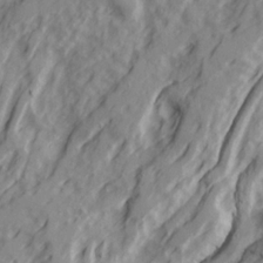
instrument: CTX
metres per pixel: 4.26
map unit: Ave
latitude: 22.4979
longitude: -132.1767
